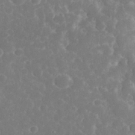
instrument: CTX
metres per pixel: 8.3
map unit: eHh
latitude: 33.1781
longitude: -60.9324
